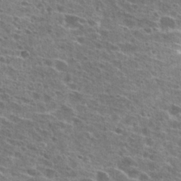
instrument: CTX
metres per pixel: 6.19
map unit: Hto
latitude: 27.0081
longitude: -45.5371
